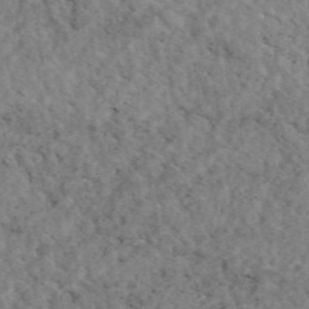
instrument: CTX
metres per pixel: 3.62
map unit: eAb
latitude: 45.0080
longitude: 114.8975
